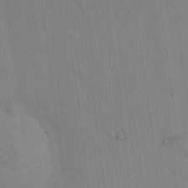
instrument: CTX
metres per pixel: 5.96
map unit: eHh
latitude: 12.7058
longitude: -62.4034
